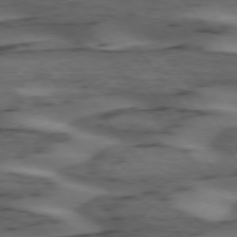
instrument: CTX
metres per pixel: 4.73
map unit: lApd
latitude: 74.6868
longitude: -70.8947
